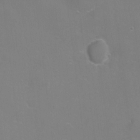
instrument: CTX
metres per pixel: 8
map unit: Hto
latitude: -5.5399
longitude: -35.4804
